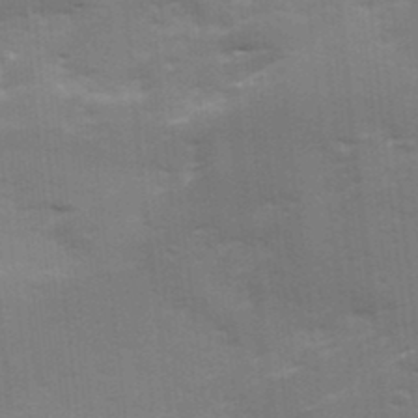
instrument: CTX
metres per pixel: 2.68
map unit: Ave
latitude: 12.4790
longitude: -102.4034
